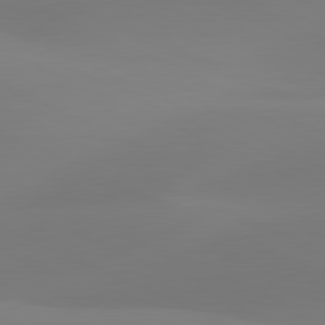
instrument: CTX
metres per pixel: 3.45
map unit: lApd
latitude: 81.5182
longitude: 128.8219
